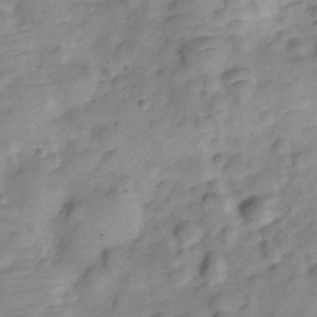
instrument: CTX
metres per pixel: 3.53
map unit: Hve
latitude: -28.7463
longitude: 92.8030
